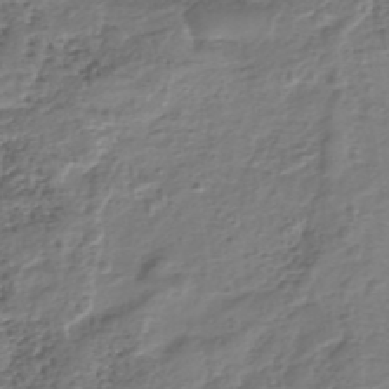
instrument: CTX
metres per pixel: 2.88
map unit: eHh
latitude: -39.5588
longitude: -29.1781
